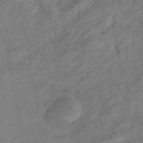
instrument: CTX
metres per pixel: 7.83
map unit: eHb
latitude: -40.5007
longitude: 82.7652
